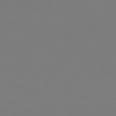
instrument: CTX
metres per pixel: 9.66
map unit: Hpe
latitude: 75.6316
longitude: -139.3482
